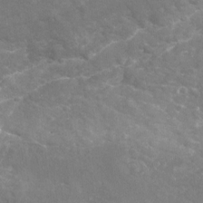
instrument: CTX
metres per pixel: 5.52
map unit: Nhu
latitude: -19.5210
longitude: -56.8191
